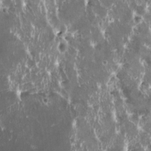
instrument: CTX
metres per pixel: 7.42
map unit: HNhu
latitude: 2.8380
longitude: 6.2550
